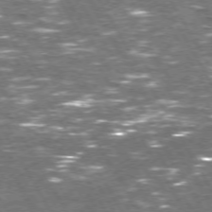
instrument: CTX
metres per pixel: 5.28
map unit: Hpe
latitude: 71.9906
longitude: -123.9528
